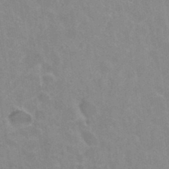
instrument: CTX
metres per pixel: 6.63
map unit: Hto
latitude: 35.8772
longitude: -44.0444
